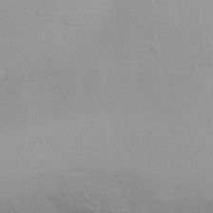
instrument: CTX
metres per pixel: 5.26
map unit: Ht
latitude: 3.6127
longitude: -22.7246
